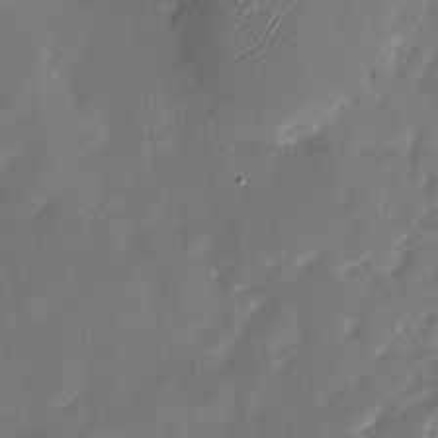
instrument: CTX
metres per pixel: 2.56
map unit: Nhu
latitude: -28.7085
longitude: -75.4615
